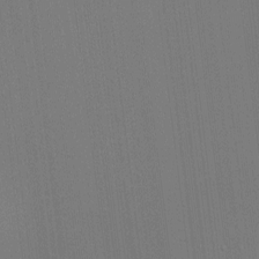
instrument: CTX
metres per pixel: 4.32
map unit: HNhu
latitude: -2.2739
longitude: -6.8191
